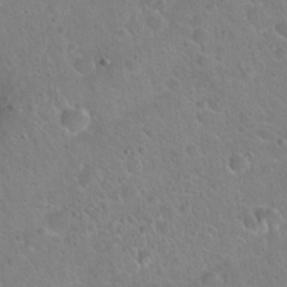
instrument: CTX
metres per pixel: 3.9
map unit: Hto
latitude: 21.6316
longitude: -50.6679
